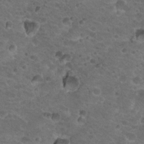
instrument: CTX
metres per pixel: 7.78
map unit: Hto
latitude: 19.8961
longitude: -32.9325
